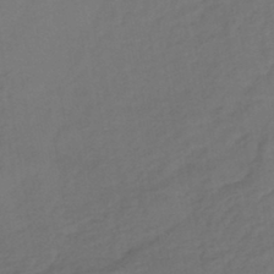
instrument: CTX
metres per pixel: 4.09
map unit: lHb
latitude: -43.2564
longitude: 74.8219
